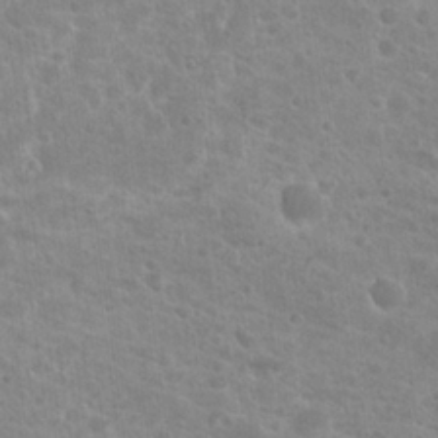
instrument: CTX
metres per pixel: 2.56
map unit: Hto
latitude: 21.7639
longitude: -38.8947
